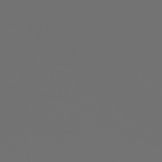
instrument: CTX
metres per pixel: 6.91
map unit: Ap
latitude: -78.4062
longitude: -97.6127
